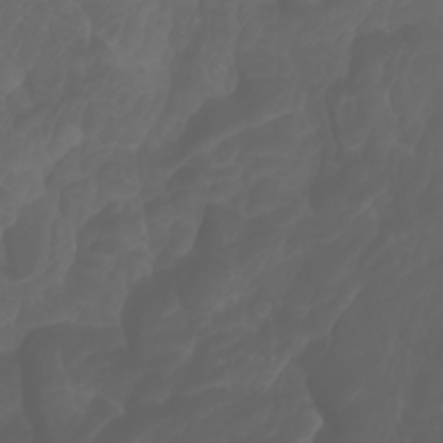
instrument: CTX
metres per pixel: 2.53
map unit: Htu
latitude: -1.1620
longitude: -76.1766
